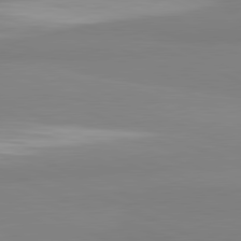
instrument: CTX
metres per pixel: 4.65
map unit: lApd
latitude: 81.8016
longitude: 178.3117
